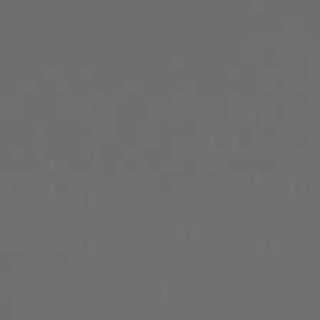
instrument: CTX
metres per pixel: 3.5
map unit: Nhe
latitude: -47.6344
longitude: -172.8757
